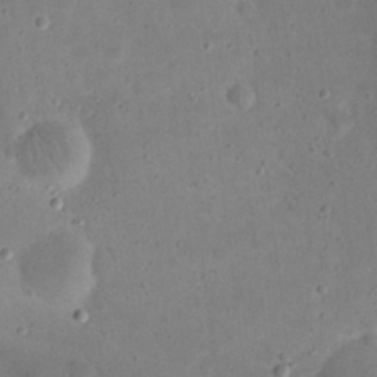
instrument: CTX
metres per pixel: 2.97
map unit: eHh
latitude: 21.0459
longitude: -63.7639
